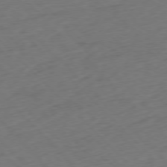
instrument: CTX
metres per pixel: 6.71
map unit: Ap
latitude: -77.2943
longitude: -80.3089
